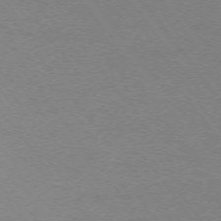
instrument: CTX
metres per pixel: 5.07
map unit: Ap
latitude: -74.8786
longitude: -74.8569
